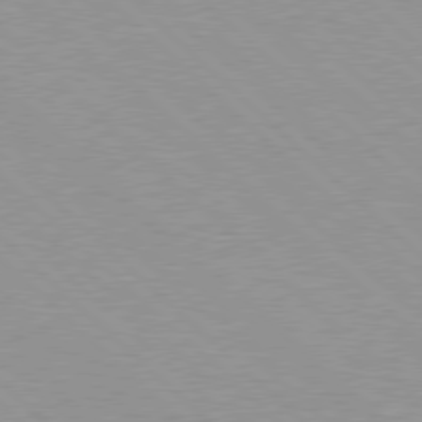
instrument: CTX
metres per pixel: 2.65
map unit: Hpe
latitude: 77.7827
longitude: -153.3860
